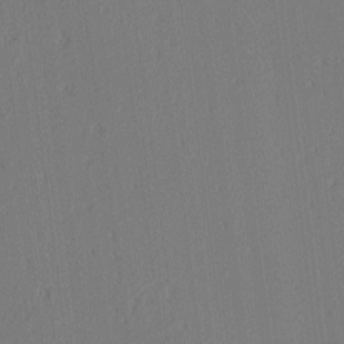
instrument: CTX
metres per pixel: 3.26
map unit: Ave
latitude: 2.7057
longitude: -115.1403
